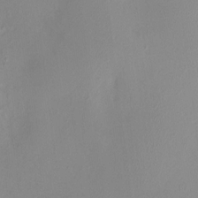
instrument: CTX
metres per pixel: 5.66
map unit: HNhu
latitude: 6.8191
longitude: 1.2376
